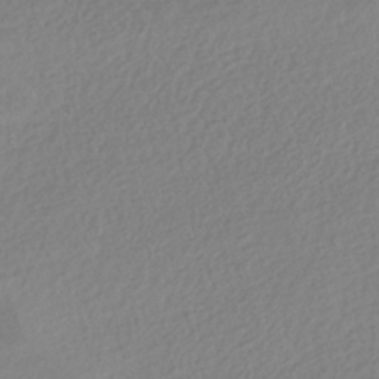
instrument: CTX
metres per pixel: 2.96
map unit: HNhu
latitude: -41.5399
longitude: 93.2943
